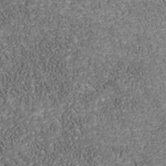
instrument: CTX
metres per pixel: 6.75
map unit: Nhu
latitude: -38.9731
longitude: -83.3670
